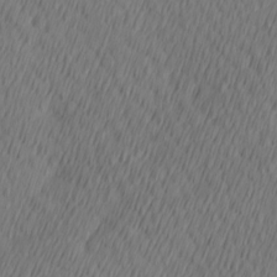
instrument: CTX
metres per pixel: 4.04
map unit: Hve
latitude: 13.3293
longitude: -91.4426
